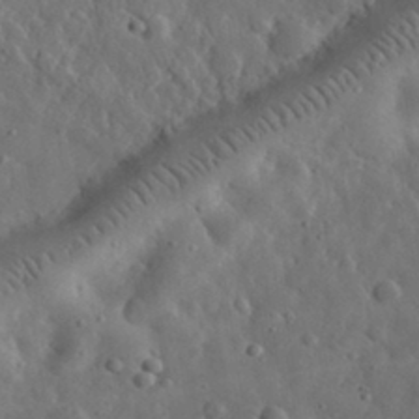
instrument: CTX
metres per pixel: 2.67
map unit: eHh
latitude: 32.0633
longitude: -74.8569
